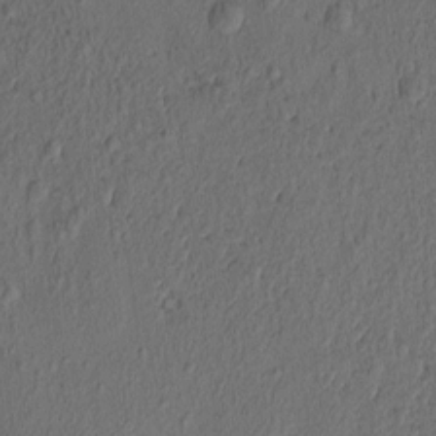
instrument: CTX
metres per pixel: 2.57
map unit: eHh
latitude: -1.1243
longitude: 19.1053
